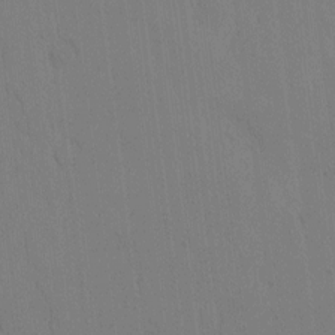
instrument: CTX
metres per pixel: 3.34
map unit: Nhu
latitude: -4.5196
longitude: -150.9891
